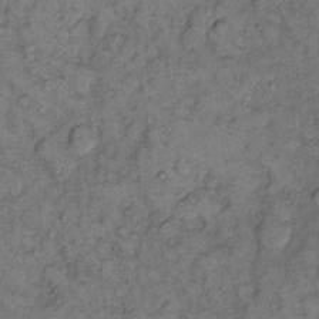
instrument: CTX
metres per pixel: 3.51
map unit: eHh
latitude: 11.7261
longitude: -63.0837
